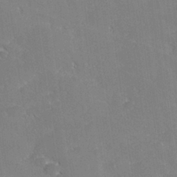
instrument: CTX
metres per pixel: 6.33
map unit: lHvf
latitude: 26.8191
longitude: 141.4265
